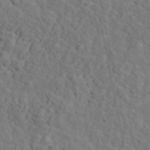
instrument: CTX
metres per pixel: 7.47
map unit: ANa
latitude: 47.0459
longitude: -84.2145
